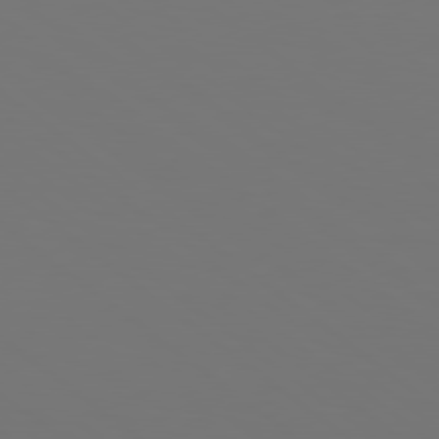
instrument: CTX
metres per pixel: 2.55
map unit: Hpe
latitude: 78.6302
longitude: -175.2915
